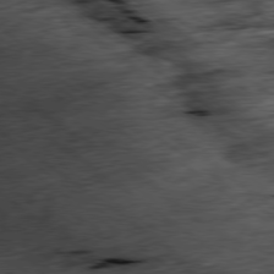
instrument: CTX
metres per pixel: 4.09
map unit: Ap
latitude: -79.2187
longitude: -52.4790
